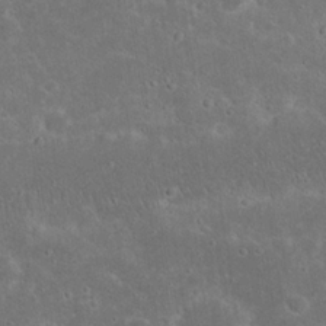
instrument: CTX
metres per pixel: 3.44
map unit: Nhu
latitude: 23.0269
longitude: -71.4237
